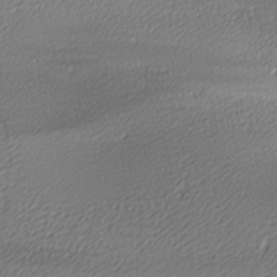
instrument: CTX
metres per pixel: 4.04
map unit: lAa
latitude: -10.1417
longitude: -126.8947
